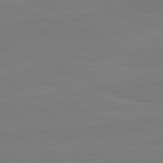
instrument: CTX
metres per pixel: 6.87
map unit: lApd
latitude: 82.0633
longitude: 164.5196
